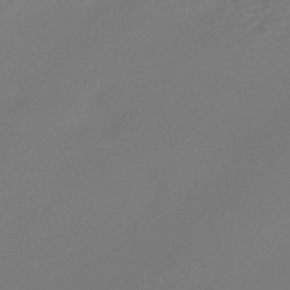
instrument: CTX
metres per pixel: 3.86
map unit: lHb
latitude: -45.2943
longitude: 78.5951
